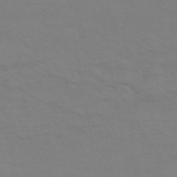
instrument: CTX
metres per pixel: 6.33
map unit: eHb
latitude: -44.1984
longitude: 86.5385
